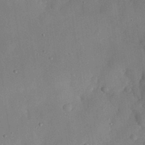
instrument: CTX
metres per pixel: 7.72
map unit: eHh
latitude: 29.6316
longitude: -73.2348
